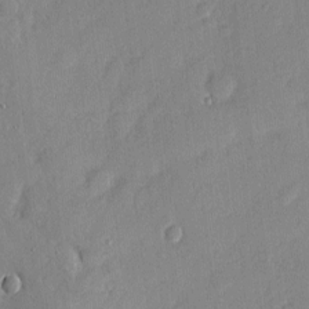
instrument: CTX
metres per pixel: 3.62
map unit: eHh
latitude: 3.9528
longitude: -74.8191
